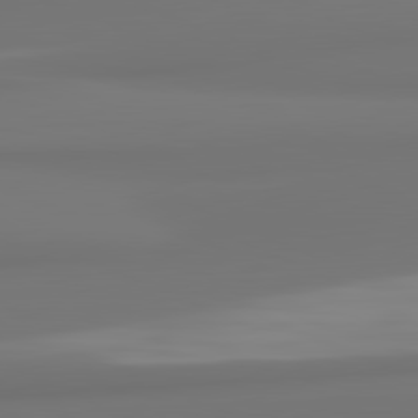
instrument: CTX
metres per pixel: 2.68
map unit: lApd
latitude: 81.8961
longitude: 175.9556
